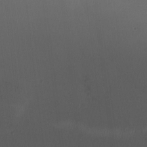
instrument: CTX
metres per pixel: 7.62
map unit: eHh
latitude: -3.4076
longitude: 20.1416
